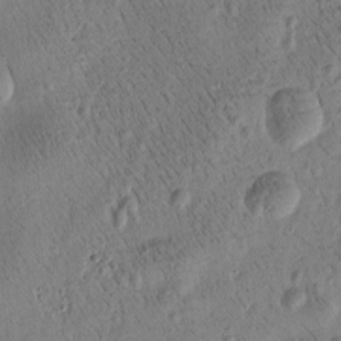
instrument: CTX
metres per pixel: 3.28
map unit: Htu
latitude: -4.0283
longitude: 172.1606
